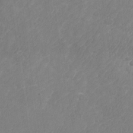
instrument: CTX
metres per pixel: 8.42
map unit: Nhu
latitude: -28.5574
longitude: -64.2334
